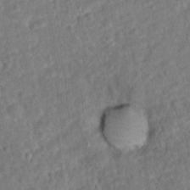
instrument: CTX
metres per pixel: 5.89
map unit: Hto
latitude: 14.2334
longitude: -38.8947
